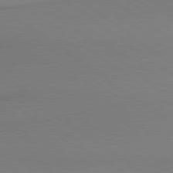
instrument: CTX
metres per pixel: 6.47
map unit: lApd
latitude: 79.2726
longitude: 179.1620
